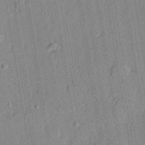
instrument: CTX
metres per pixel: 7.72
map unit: lHvf
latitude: 21.2537
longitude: 144.7085
